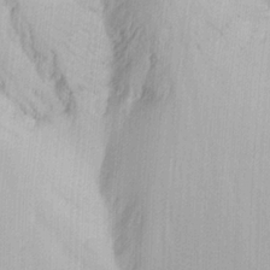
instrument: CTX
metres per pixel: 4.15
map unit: Ave
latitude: 23.0080
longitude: -136.3468
